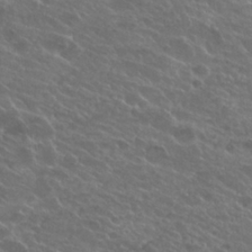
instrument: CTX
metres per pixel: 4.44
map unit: Hto
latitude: 25.8961
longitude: -39.7261
